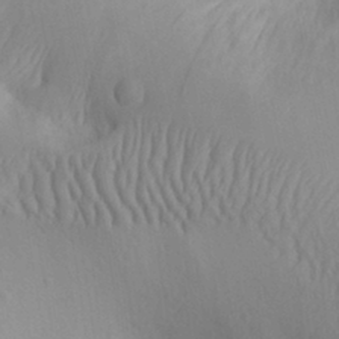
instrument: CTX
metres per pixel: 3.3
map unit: Aa
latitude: 30.2145
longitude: -141.5371
